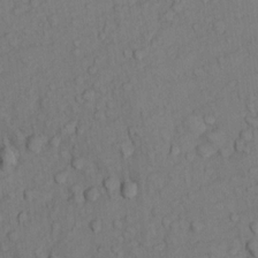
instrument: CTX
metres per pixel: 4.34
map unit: Nhu
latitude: 13.3671
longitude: -29.2348
